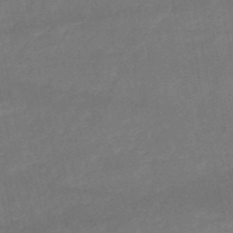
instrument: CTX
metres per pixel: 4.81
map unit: HNb
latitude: -51.1998
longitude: -39.3293
